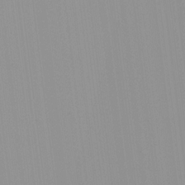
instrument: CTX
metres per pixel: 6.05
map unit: Hto
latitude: -8.3684
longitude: -42.1956
